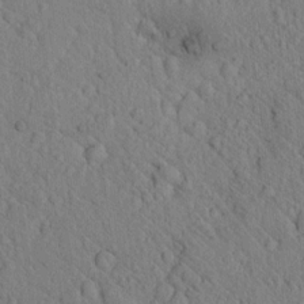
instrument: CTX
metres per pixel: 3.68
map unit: lAvf
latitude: 7.2537
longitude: 160.4440
